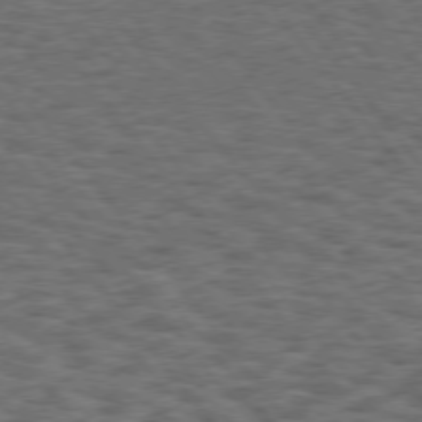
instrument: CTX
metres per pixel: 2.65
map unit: Hpe
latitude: 75.5182
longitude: -134.7813
